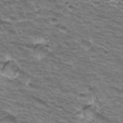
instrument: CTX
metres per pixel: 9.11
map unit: Hto
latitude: 32.9325
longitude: -41.5182
